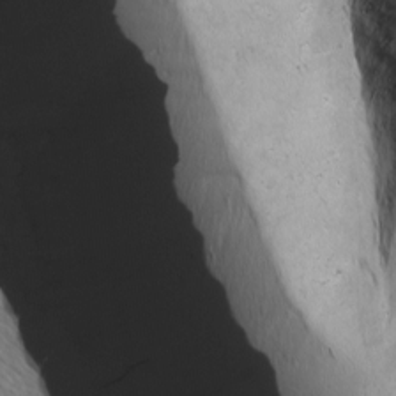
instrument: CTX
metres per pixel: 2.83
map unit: Ave
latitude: 8.6680
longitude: -105.7639
